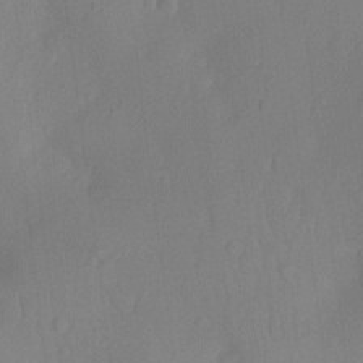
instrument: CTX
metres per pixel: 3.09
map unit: Ht
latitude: -9.4643
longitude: -23.7827
